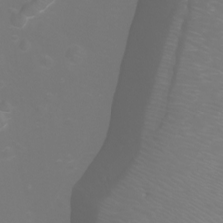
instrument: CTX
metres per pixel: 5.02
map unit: Ht
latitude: -3.0486
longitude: -61.6316
